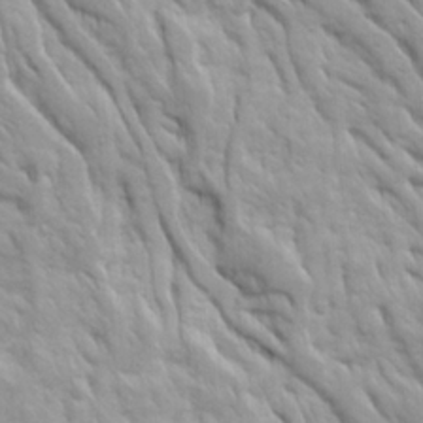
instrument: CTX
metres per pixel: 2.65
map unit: Ave
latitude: 16.3089
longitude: -131.9151
